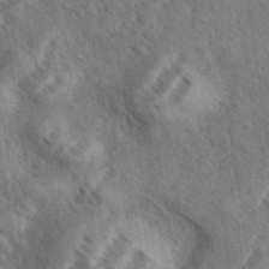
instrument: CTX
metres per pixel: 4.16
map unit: eHh
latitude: 36.8380
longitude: -138.5168
